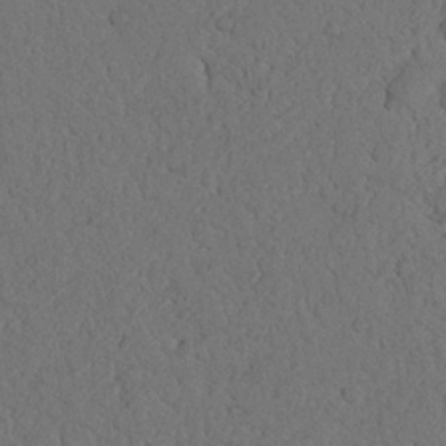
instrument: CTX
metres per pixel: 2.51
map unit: Nhu
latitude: 21.7261
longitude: -74.8569
